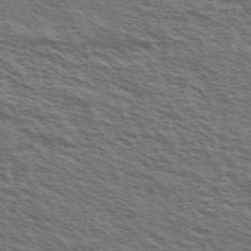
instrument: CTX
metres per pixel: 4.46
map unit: Ave
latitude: 38.3467
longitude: -109.7071
